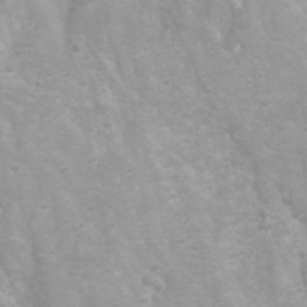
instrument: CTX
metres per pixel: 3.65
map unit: Htu
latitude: -0.2551
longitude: -76.6490
